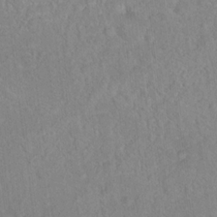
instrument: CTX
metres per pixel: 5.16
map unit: Hto
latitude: 16.5924
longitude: -39.8583
